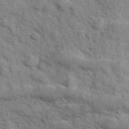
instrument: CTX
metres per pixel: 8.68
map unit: Hve
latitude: 31.9151
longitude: 151.2754
